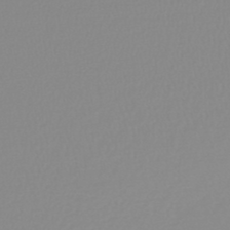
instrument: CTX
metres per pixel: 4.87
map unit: lHb
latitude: -44.9542
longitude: 56.0661
